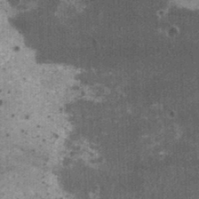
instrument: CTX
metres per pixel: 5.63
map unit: HNhu
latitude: 2.5734
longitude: 5.0486
